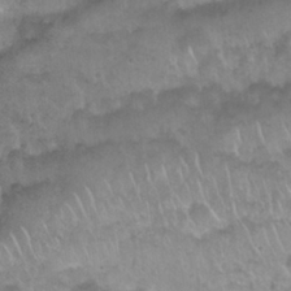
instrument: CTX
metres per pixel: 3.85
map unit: Nhu
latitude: 27.2348
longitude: -53.6316
